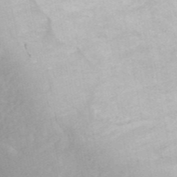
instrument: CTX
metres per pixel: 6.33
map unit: ANa
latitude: 45.5371
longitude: 24.6329
